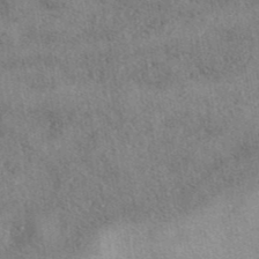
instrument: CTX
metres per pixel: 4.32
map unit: eAb
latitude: 41.5560
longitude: 102.9353
